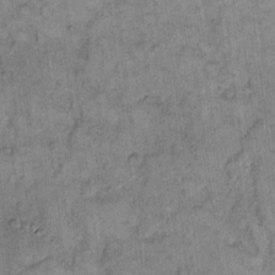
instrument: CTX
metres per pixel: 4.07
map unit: eHh
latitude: 11.6694
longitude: -63.8962
